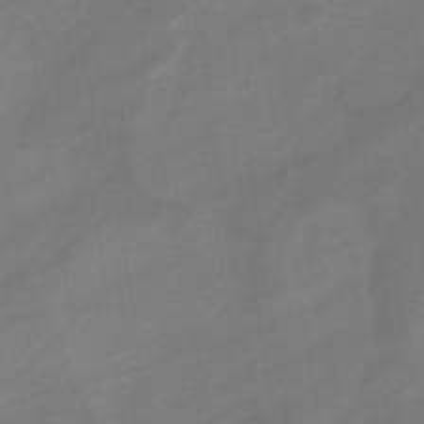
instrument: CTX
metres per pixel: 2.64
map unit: eHb
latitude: -33.3132
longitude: 72.6896
